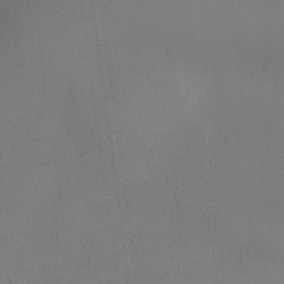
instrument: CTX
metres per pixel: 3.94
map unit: lHvf
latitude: 21.9528
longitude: 145.5966
